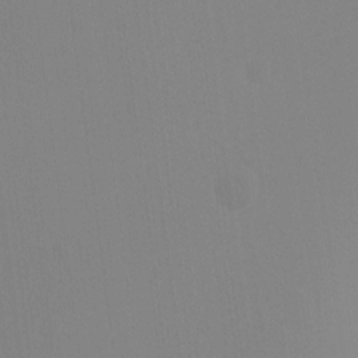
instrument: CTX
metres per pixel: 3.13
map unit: Ave
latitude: 0.4601
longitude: -112.5924
